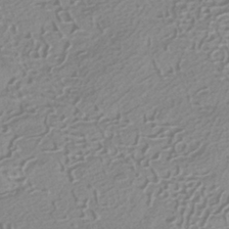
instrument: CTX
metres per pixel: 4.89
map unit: HNhu
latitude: -40.8975
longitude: 92.0661
